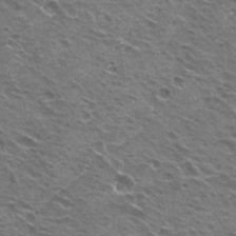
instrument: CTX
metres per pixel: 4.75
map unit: Hto
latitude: 22.0822
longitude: -31.5560
